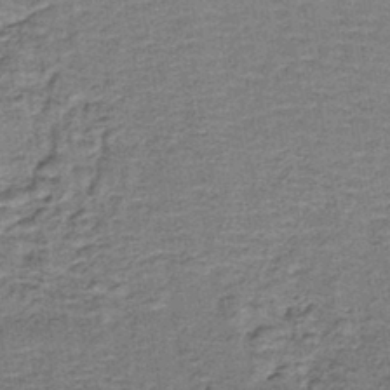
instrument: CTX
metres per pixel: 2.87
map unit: lHb
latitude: -40.3495
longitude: 57.3321
